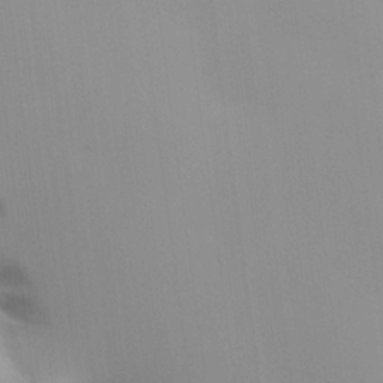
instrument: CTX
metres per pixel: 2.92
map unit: Hve
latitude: 17.5560
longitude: 150.8030
